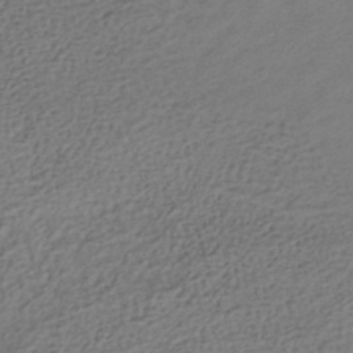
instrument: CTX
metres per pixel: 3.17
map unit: HNhu
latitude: -40.8030
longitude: 95.7477
